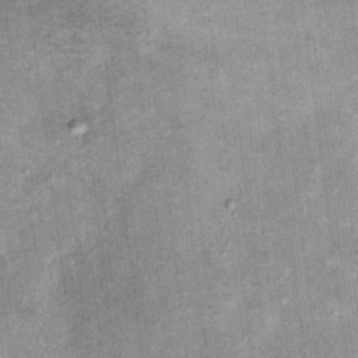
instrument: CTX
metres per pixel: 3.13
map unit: Ht
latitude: 8.8947
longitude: -37.3292
